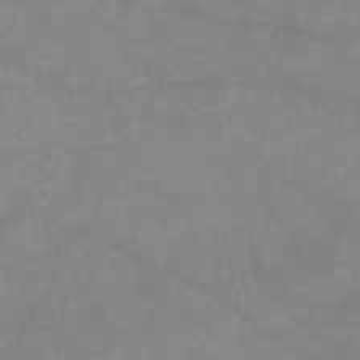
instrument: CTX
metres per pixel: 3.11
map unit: HNb
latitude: -49.1809
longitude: -38.9891
